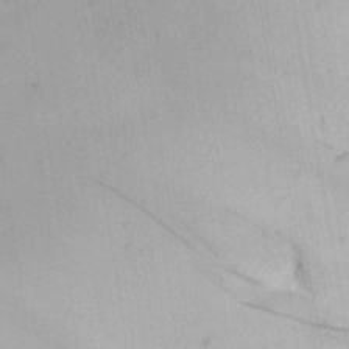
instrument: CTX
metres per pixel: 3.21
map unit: Nhu
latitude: 24.3656
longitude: -72.9514
